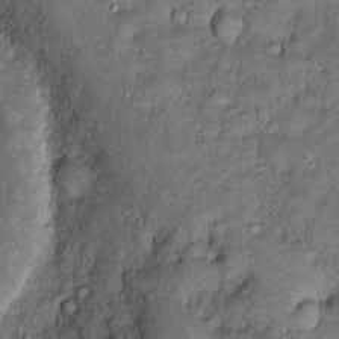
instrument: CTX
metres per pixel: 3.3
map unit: Htu
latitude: -6.8219
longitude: 158.5196
